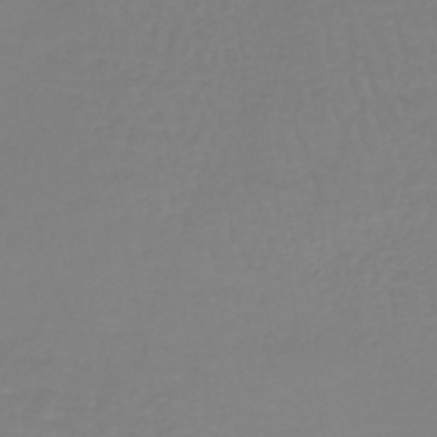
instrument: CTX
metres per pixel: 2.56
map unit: lHb
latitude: -42.0283
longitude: 60.2362
